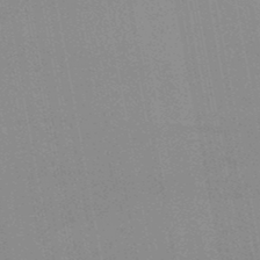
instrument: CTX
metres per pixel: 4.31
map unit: lHb
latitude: -48.2740
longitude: 66.7652
